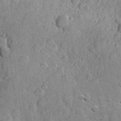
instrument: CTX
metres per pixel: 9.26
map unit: Hve
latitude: 24.1199
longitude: 148.8030
